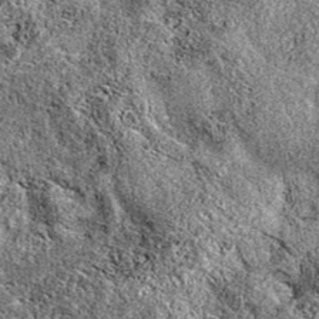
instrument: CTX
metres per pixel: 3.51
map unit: eAb
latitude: 37.9528
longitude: 111.2187
